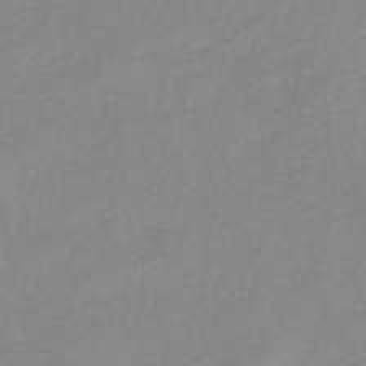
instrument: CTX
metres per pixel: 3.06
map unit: eHb
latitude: -40.3306
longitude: 81.0865
